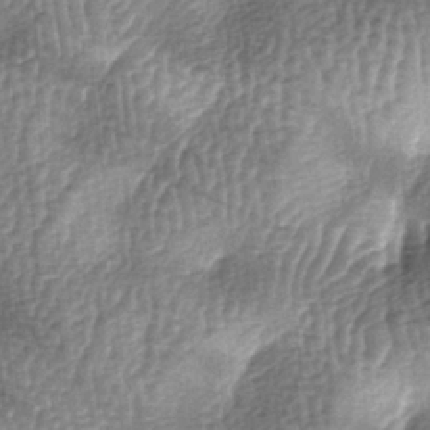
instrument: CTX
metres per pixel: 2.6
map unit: lAa
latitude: -6.5007
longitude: -128.0633
